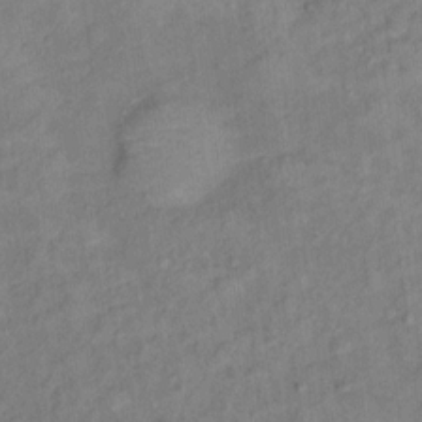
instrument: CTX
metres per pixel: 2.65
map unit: Ht
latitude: 13.4238
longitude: -39.6883
